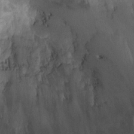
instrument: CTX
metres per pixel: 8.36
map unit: Ht
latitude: -1.5777
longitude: -19.9528
